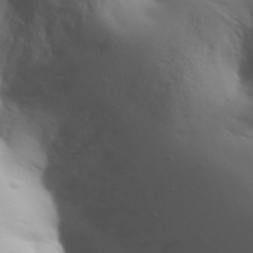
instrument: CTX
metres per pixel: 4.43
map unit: Aa
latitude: 33.1025
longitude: -143.7828
